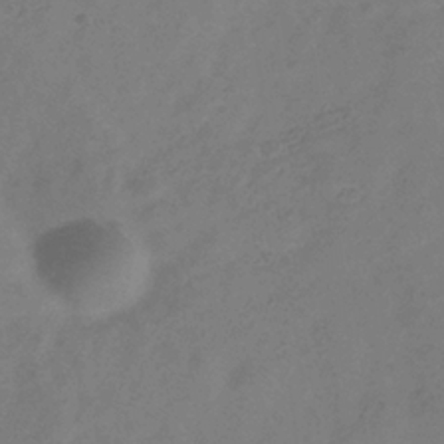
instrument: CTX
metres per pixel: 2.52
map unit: Hve
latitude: -34.6896
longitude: 90.1606
